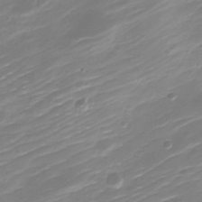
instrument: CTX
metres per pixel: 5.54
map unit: Nve
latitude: -21.1998
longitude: 106.8975
